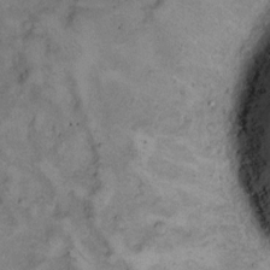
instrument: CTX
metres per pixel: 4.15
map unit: eHh
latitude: 14.6869
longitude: -63.2537
